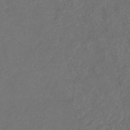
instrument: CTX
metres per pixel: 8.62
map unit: eHb
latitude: -39.9178
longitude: 77.1053
